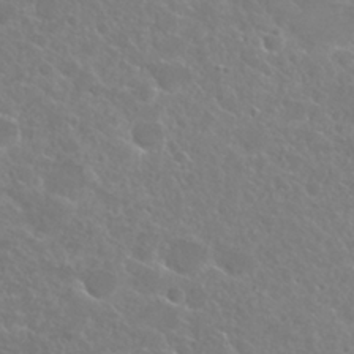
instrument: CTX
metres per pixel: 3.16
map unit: Hto
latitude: 25.3292
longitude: -38.1767
